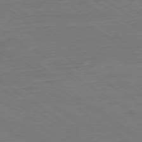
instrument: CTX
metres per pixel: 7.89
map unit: Ap
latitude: -79.4454
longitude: -56.5923
